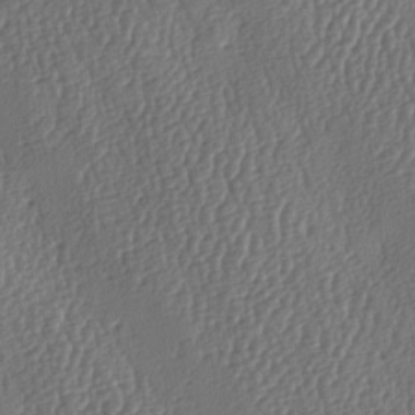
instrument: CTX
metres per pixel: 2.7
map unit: lAa
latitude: -8.5763
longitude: -128.8947
